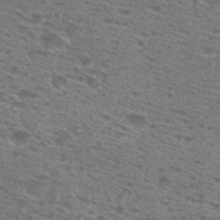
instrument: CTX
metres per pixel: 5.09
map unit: Nhu
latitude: 28.6301
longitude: -48.1389
